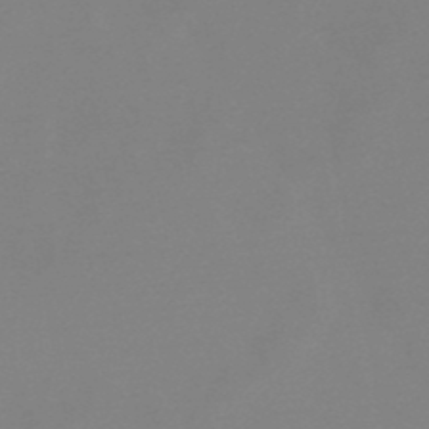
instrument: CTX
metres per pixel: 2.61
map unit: lHb
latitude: -48.7275
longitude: 72.1794
